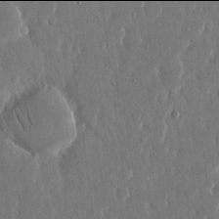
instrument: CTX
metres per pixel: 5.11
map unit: eHh
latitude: 13.9906
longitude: -70.1200
